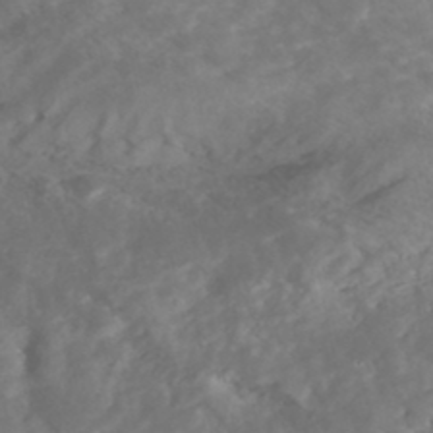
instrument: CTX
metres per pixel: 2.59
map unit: Nhe
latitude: -47.8800
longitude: -171.9150
